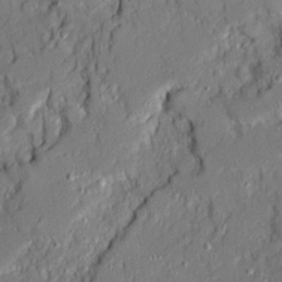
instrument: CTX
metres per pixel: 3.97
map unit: Ave
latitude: 21.0081
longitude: -128.6679
